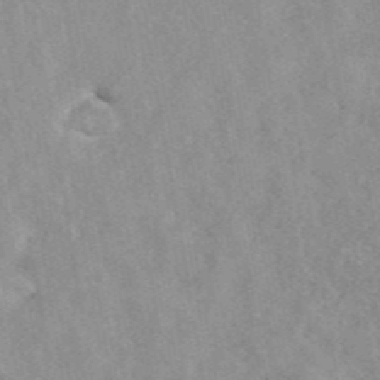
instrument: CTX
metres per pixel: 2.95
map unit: ANa
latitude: 43.4238
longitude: 26.6707
